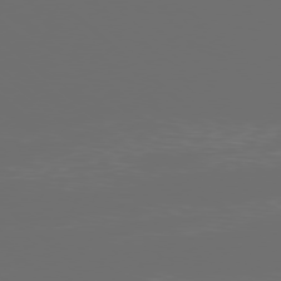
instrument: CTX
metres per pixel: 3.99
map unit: Ap
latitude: -78.7841
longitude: -68.8758
